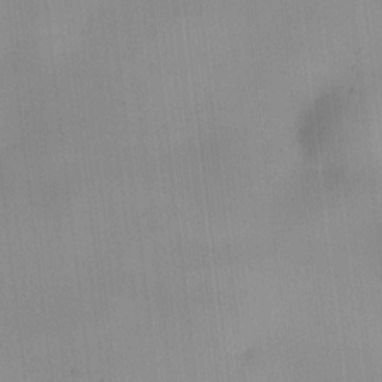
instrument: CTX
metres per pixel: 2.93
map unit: HNhu
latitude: 10.2334
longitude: 10.1228
